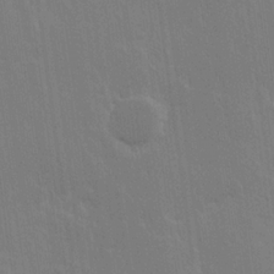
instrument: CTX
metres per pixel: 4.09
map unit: Hve
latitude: 22.9325
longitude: 146.9353
